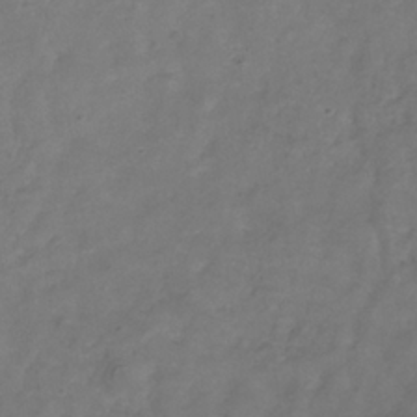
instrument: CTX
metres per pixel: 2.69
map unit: Hve
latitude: -34.2550
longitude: 90.9164
